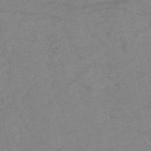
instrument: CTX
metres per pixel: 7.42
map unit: HNb
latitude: -54.5385
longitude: -43.6505
